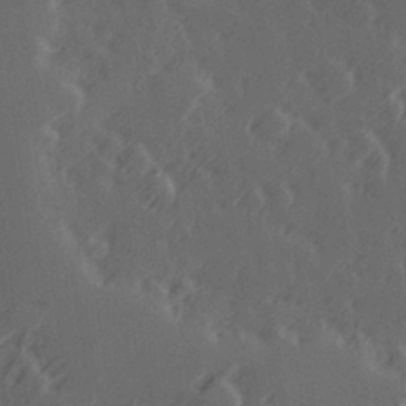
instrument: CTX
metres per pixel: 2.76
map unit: Hve
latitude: 26.6113
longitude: 146.1417
